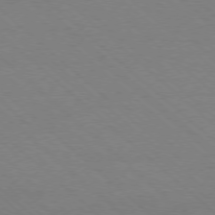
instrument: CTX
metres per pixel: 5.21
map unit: Ap
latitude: -78.2550
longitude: -84.8191
